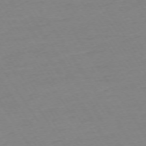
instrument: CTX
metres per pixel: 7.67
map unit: Ap
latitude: -73.9556
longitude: -81.4804
